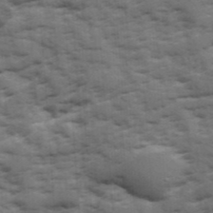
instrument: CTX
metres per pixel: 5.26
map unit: Ave
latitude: 18.6112
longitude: -129.8394
